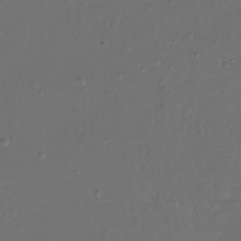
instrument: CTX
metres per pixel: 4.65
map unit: Ht
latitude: -10.6708
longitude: -35.7071
